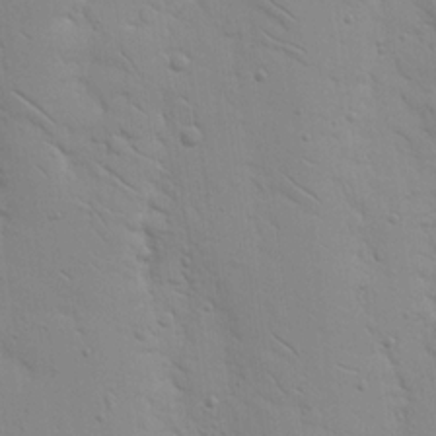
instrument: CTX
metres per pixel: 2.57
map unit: Nhu
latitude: 16.8758
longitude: -78.5546
